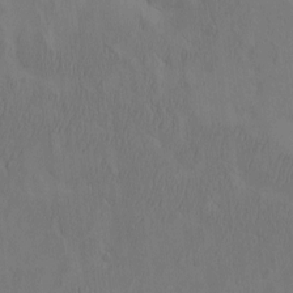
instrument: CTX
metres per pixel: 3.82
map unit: eHh
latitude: -2.9919
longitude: 17.9178
